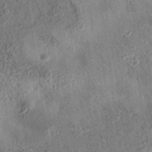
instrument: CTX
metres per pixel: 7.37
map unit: eAb
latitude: 35.4048
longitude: 110.8219
